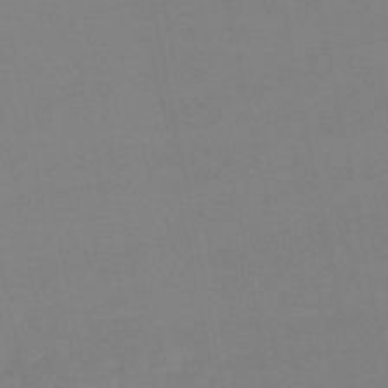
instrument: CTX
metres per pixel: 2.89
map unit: lHb
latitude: -49.2565
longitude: 75.8234
